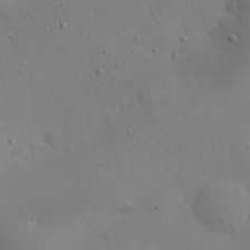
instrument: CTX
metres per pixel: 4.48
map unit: eHh
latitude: 25.3103
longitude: -71.0458
